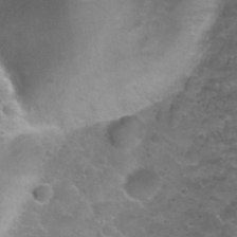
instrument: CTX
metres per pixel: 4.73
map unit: Nhu
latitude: 27.0081
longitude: -51.7071
